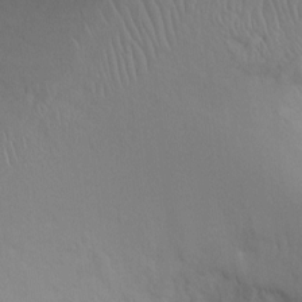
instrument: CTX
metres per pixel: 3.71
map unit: Ht
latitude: -0.4251
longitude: -16.2523
